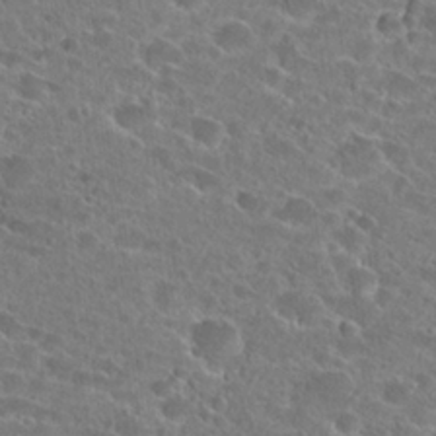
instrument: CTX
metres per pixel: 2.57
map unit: Hto
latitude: 24.7246
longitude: -45.8205
